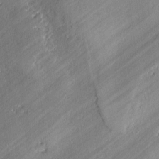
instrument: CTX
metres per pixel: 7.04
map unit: lAvf
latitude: -0.3873
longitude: -107.4237
